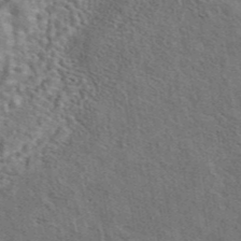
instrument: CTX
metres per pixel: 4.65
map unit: eAb
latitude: 43.6316
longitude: 110.2550
